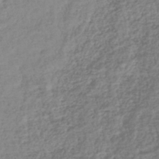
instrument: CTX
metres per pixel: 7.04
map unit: lHb
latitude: -41.7855
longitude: 72.1039
